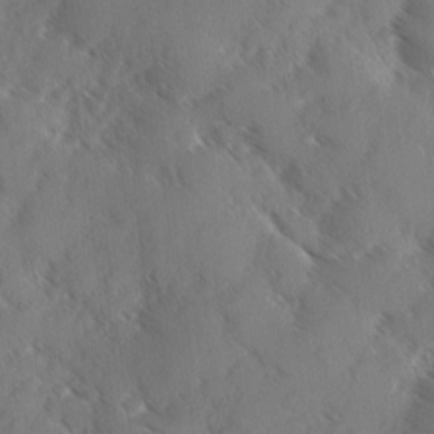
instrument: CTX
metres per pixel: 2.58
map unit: Ave
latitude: 0.6490
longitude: -111.2726
